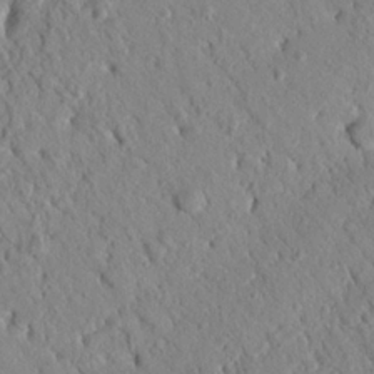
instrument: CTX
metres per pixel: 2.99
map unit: Nhu
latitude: 21.5182
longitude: -77.6127
